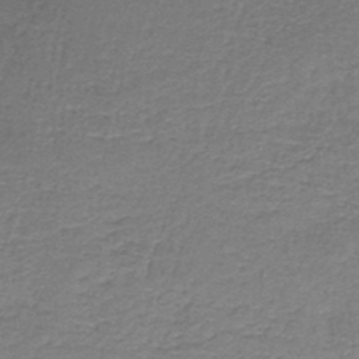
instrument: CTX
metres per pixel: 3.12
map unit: HNb
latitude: -44.6519
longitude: 52.6896
